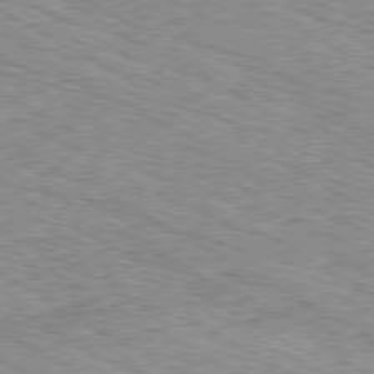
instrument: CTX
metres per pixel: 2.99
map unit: Ap
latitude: -80.4062
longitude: -48.4979
